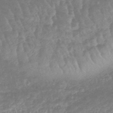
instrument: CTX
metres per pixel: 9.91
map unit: lHb
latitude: -44.5196
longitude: 79.5588
